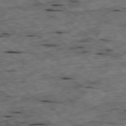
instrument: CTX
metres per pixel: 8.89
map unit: Ap
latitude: -79.3698
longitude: -87.7827
